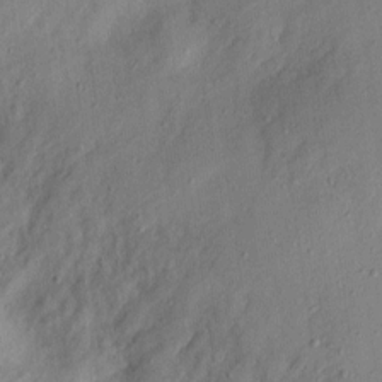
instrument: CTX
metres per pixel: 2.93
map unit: eHh
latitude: 8.7057
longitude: -72.3279
